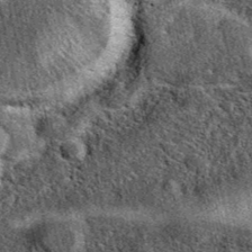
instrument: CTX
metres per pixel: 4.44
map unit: eAb
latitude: 39.0647
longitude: 109.3321
